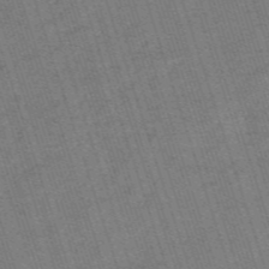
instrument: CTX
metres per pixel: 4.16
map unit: HNb
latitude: -56.1039
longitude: -44.8947
